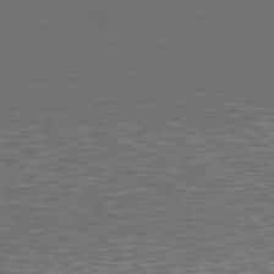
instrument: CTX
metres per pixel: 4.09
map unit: Hpe
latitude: 77.8016
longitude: -168.7058
